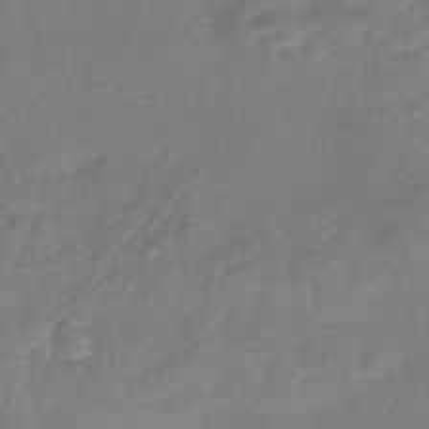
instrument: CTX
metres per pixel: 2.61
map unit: eHb
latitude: -43.5966
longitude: 81.7100
